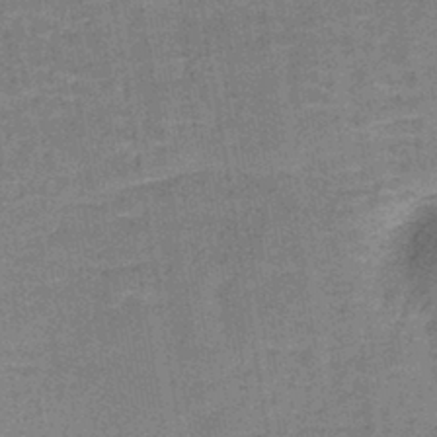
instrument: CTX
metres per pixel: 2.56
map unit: lHb
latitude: -41.0486
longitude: 57.5210
